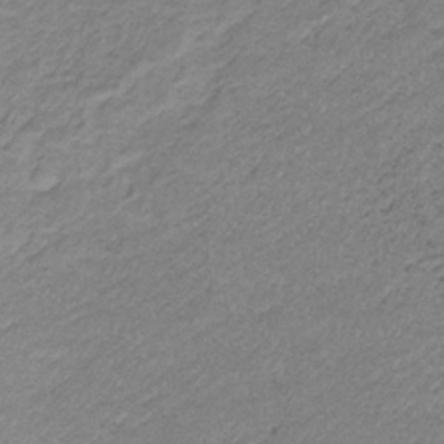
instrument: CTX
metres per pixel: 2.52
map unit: HNb
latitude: -33.9745
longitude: 61.6155
